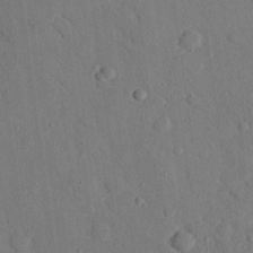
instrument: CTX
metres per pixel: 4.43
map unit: eHh
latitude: 25.6504
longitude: -78.5168
